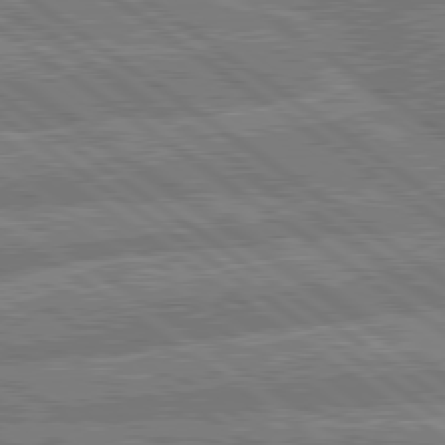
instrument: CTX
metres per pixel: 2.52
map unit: lApd
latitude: 79.8017
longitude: -160.5168
